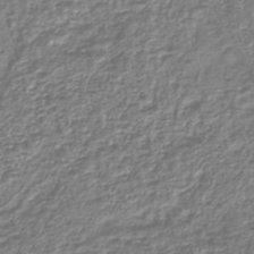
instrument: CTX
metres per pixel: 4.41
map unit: lHb
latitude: -42.4628
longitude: 76.1795
